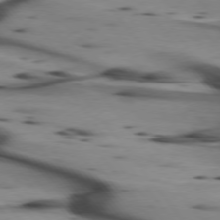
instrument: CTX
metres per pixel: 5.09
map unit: lApd
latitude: 75.0458
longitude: -65.5371
